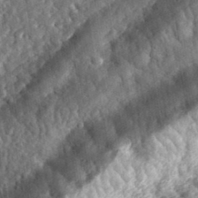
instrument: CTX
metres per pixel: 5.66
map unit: eHh
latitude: 35.6505
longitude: -79.8017
